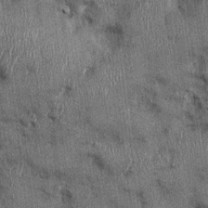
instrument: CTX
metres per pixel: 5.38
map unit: Ht
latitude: -0.1984
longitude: -12.7058
